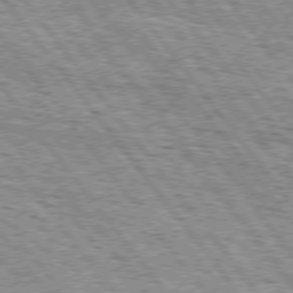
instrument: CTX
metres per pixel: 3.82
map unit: Hpe
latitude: 74.9514
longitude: -156.6679
